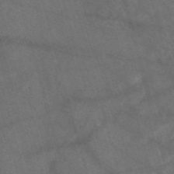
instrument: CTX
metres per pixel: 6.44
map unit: eAb
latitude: 47.5938
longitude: 117.6721
